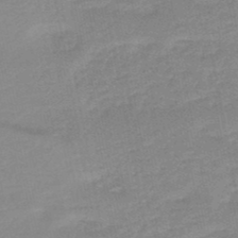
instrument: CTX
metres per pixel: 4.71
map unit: HNb
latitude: -48.9731
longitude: -43.4804
